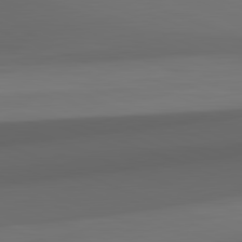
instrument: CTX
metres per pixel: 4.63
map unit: lApd
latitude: 82.1577
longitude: 143.4265
